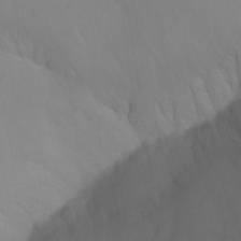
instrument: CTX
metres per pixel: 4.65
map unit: Aa
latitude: -13.3321
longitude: -67.8394
